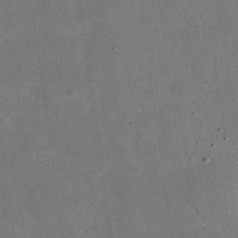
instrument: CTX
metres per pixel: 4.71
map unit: eHh
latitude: 24.6301
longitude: -67.9339
